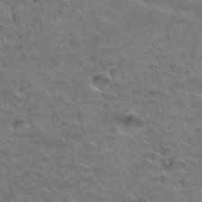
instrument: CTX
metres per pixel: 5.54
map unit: Hto
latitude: 34.7246
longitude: -45.2348
